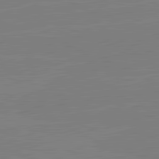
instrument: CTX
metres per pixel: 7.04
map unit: lApd
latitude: 82.2900
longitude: -158.8002
